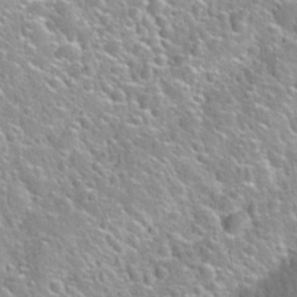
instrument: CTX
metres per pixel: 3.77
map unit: Nhu
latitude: 30.6113
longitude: -52.9703
